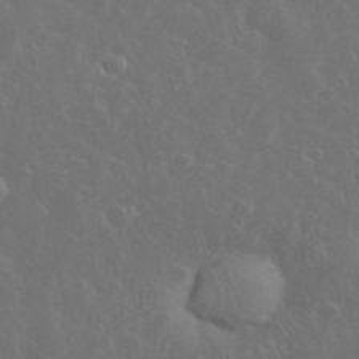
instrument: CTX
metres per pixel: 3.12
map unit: eHh
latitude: 34.5734
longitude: -60.0633
